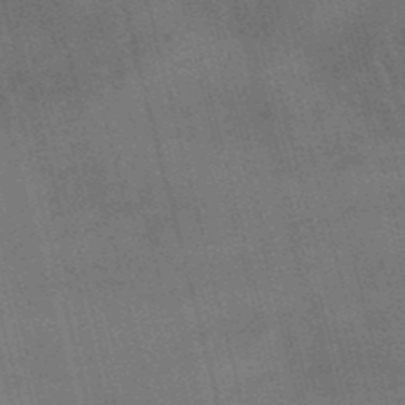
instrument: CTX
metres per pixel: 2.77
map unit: lHb
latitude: -48.5196
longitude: 76.4818
